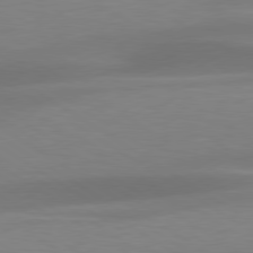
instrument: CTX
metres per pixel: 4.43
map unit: lApd
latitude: 79.3860
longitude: -93.3103
